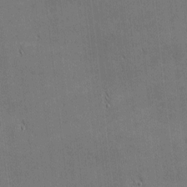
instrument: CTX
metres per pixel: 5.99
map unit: Nhu
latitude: 0.8191
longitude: -78.9325
